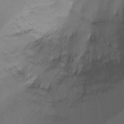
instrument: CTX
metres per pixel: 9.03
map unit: Ht
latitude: -15.0865
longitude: -51.3670
